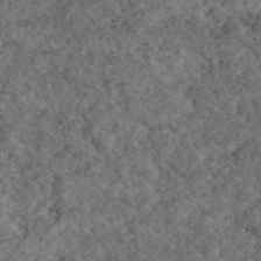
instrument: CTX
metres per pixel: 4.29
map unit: eAb
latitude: 45.8394
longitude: 113.5021
